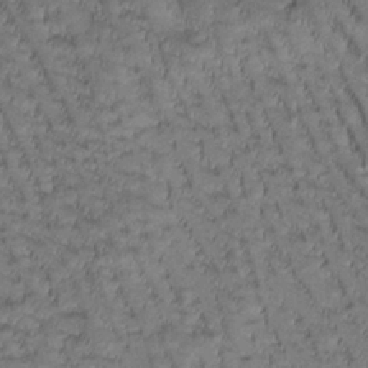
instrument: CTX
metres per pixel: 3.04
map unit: Htu
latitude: -2.7652
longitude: 173.4076
